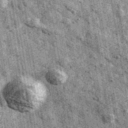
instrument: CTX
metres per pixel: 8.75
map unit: Ave
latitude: 40.5357
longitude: -106.7435
